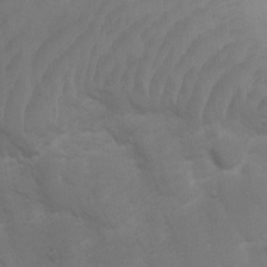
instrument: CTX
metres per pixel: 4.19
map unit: Ht
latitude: 2.9891
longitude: -27.4238
